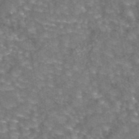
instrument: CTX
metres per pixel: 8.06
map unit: eAb
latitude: 44.2144
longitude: 106.1984
